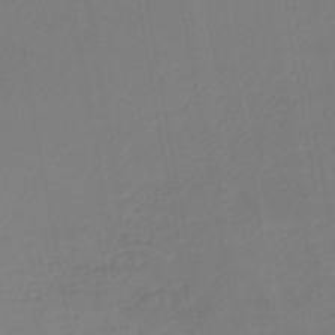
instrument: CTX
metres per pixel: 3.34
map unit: lHb
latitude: -44.6707
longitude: 60.8786
